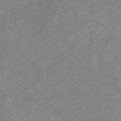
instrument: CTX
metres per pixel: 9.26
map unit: HNhu
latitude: -39.9367
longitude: 101.3509
